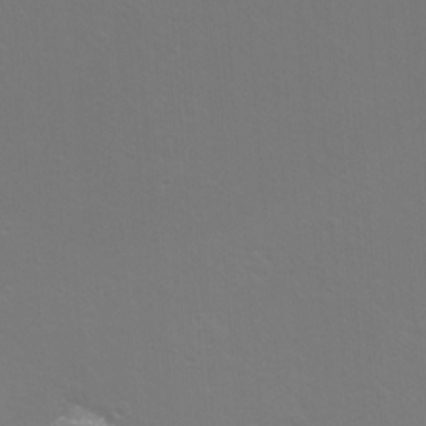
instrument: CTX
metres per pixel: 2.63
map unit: eHh
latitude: -11.0109
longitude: -65.3671
